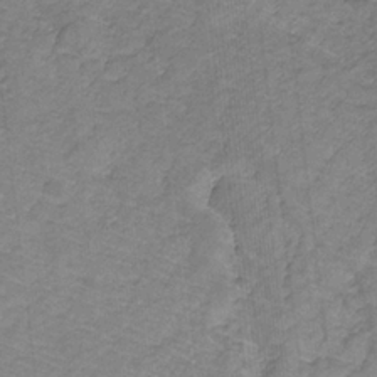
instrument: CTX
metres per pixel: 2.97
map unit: lHb
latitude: -31.6155
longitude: 66.2739
